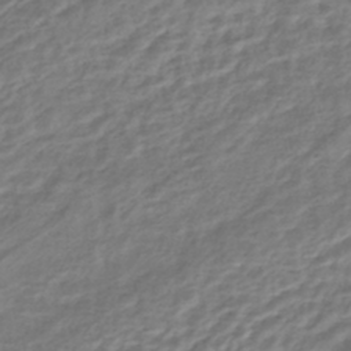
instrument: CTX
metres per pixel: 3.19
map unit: HNhu
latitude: -44.7652
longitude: 102.5952
